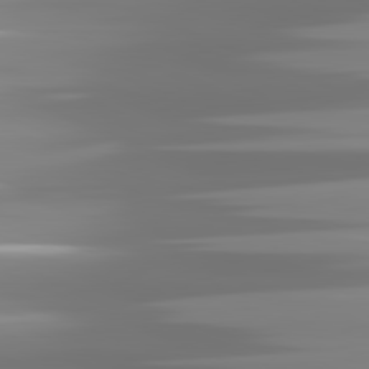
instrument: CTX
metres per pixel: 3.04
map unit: lApd
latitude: 81.6694
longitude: -138.5546
